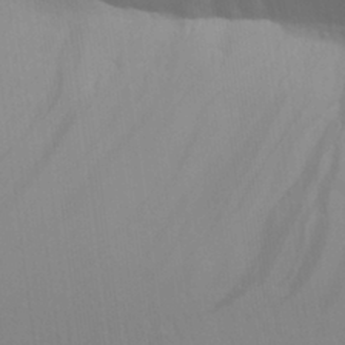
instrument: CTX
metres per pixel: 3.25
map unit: Aa
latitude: 30.1767
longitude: -135.2915
